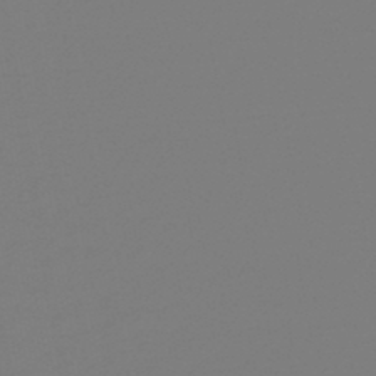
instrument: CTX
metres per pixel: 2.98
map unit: lHb
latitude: -46.1605
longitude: 72.1794
